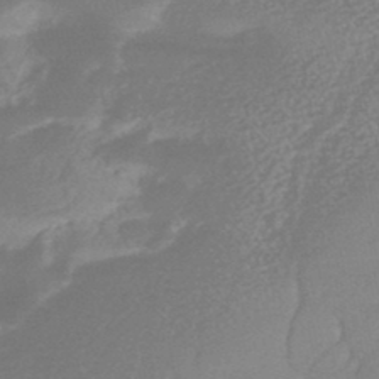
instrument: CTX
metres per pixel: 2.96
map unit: HNhu
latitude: -45.6533
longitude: 91.4644
